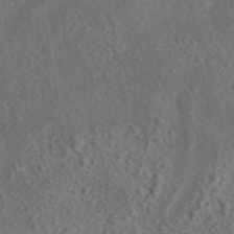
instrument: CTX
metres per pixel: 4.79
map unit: eAb
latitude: 43.5749
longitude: 116.1227
